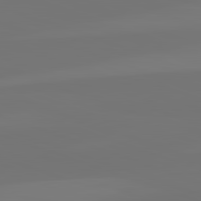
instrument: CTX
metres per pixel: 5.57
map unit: lApd
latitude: 82.5734
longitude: 153.5966
